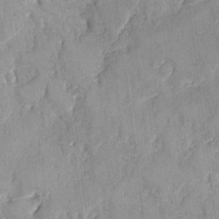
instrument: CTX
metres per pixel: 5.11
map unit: Ave
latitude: -7.4832
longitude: -118.5734
